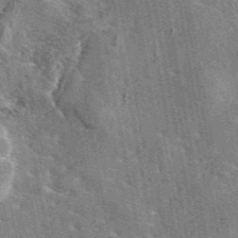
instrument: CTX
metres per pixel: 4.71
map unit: eAb
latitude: 45.4615
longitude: 110.8785
